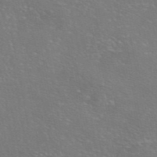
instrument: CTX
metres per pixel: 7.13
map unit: eAb
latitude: 46.1767
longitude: 106.1417
